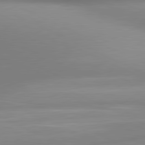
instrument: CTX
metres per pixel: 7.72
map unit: lApd
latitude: 81.0836
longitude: 143.4265
